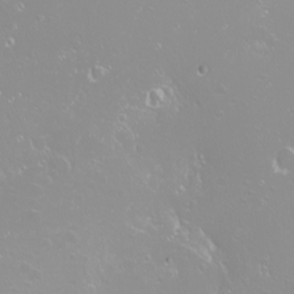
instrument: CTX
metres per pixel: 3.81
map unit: Nhu
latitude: -8.7841
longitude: -70.7624
